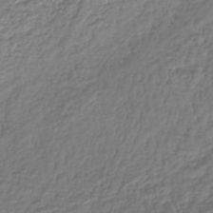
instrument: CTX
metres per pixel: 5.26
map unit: lHb
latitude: -42.3684
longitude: 72.7652
